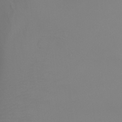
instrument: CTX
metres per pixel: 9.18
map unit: Ht
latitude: -4.5007
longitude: -24.4412
